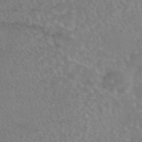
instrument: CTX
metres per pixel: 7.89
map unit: eAb
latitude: 45.0647
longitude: 109.3321
